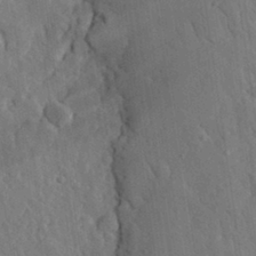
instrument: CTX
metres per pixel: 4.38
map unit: eHh
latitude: 31.4238
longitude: -80.2145
